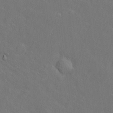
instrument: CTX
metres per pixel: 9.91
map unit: Htu
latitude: -6.6329
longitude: 160.5763
